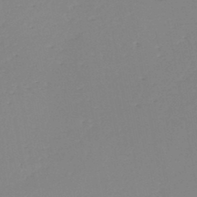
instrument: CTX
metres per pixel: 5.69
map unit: eHh
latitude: -45.3321
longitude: -28.8380
